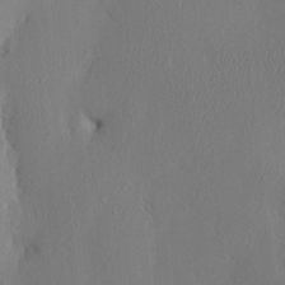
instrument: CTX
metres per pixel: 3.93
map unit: eHh
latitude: -3.2753
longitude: 18.3684
